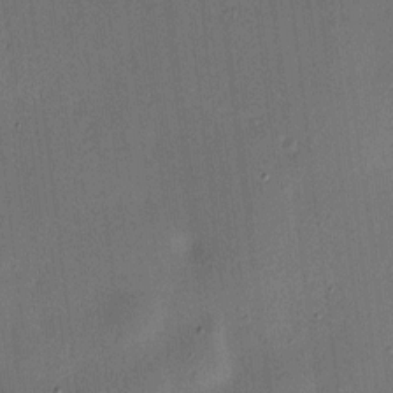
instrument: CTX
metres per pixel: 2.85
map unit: HNhu
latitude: 5.8961
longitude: 15.4455
